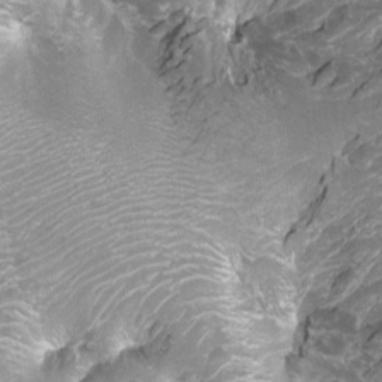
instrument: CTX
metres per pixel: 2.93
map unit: Aa
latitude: -9.0675
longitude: -71.6127
